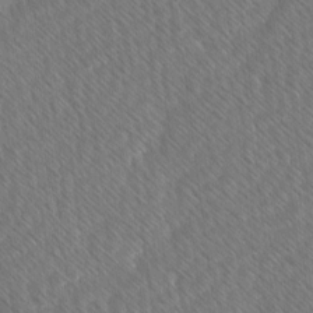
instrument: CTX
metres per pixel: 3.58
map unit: Ave
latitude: 8.2145
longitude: -106.5546
